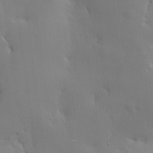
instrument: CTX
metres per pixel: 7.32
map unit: lHvf
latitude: 21.8017
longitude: 145.7478
